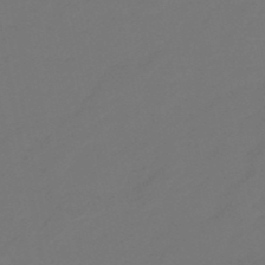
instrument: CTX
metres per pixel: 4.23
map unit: eHb
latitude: -47.8233
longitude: 86.3117
